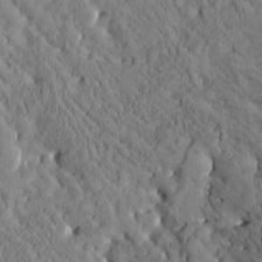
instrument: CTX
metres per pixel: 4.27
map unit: Htu
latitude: -2.7652
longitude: 174.2172
